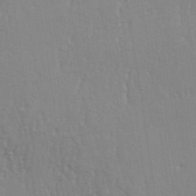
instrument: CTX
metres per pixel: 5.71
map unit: eHh
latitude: 33.6694
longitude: -132.3656
